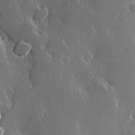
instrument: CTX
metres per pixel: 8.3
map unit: Hve
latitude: 22.9325
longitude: 146.4440
